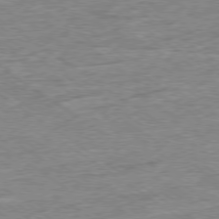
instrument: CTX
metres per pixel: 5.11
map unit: Ap
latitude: -79.1242
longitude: -101.0836
